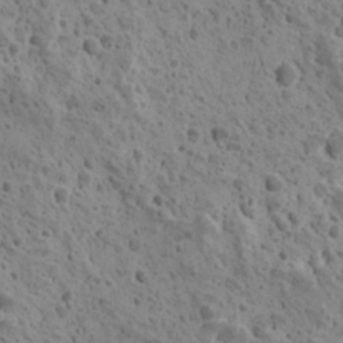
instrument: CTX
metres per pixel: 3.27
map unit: Ave
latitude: 10.8758
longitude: -105.5560
